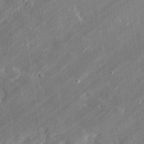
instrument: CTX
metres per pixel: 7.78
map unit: lHvf
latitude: 32.8191
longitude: -91.8961
